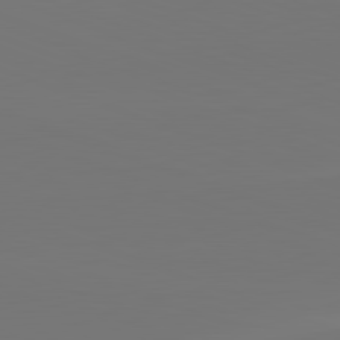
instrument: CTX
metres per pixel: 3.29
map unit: lApd
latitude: 82.1199
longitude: 145.2187
